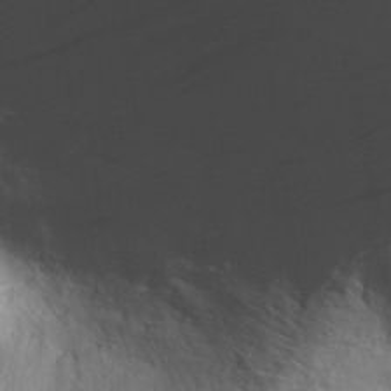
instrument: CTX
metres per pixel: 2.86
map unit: eHh
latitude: 30.3468
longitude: -68.9325
